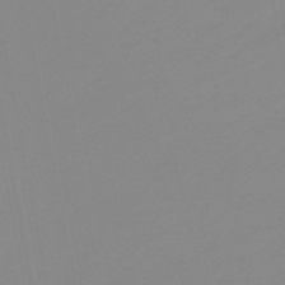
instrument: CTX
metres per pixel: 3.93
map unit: eHb
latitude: -48.5763
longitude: 84.5762
